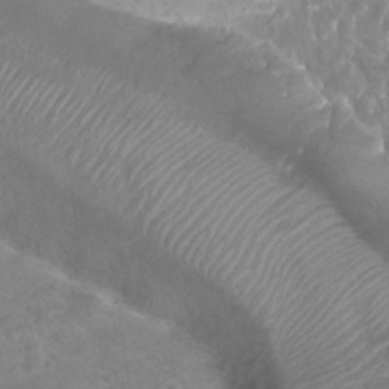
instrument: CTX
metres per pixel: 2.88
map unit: Nhu
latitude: 25.7638
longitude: -53.7072
